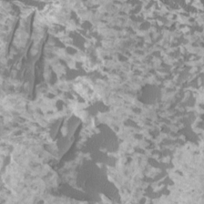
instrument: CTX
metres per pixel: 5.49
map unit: HNhu
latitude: 2.1955
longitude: 6.4062
